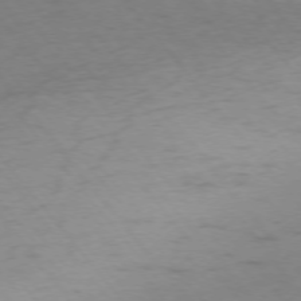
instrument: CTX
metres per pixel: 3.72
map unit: Ap
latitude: -75.5022
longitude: -66.8002
